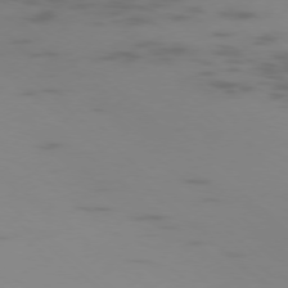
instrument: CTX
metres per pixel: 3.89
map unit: Ap
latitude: -77.5399
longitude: -67.4426
